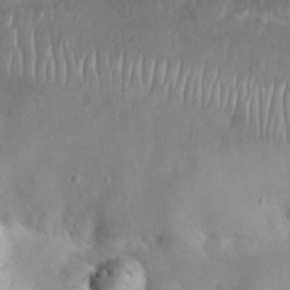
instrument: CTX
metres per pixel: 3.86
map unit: Nhu
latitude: 27.1970
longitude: -63.8584
